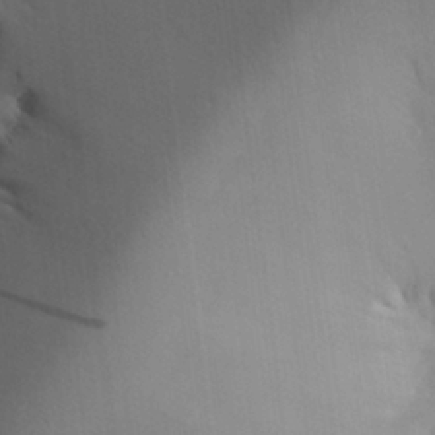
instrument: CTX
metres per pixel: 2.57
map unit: Aa
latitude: 27.3293
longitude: -147.5372
